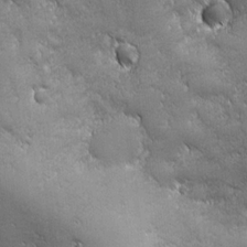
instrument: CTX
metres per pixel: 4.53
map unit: Ave
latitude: -7.7288
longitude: -121.4427
